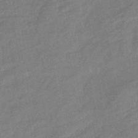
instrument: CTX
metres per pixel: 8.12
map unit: eHb
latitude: -42.1038
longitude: 82.9164
